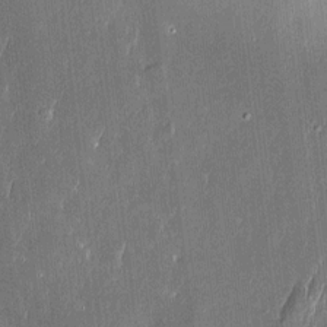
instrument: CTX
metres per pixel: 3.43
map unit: Htu
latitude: -5.7855
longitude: 175.3509
